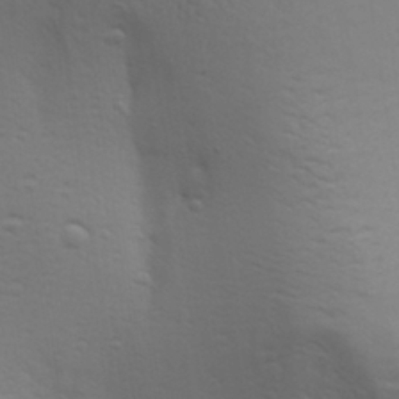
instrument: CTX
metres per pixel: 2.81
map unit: Aa
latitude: 30.0255
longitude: -134.7435
